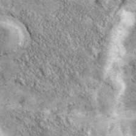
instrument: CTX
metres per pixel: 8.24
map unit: eHh
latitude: 43.3293
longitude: -89.7639
